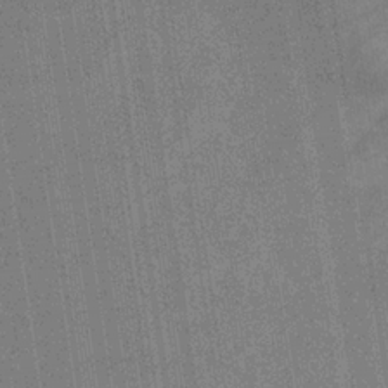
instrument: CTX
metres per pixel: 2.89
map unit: eHb
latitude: -33.2754
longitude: 71.4832
